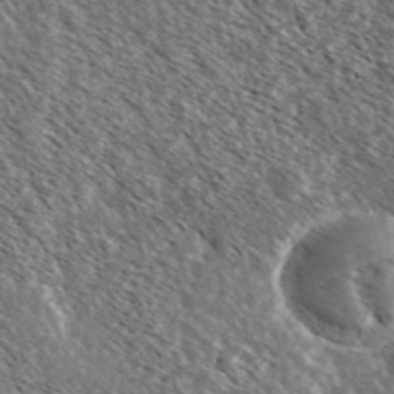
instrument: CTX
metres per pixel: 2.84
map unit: Ave
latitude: 37.4238
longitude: -109.7449
